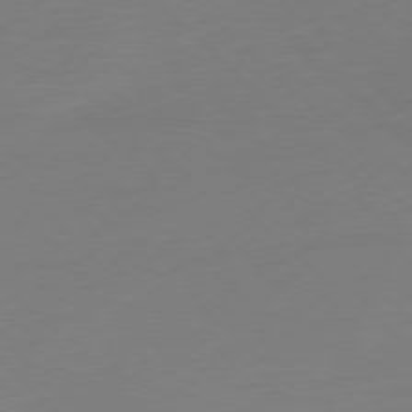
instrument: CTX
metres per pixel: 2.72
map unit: Ap
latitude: -77.4265
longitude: -77.8961
